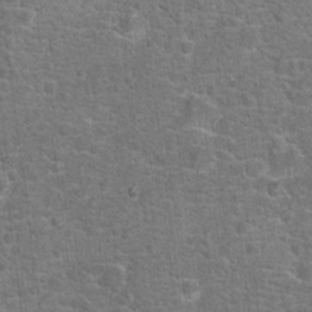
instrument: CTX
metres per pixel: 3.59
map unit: Hto
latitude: 17.7639
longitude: -42.7624
